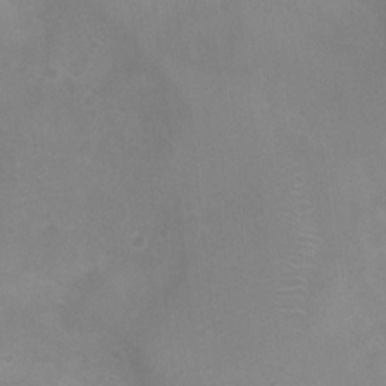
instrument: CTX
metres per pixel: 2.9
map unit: Nhu
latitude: 3.2915
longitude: -25.7071
